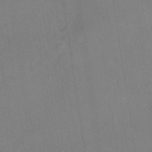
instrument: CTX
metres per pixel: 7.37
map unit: ANa
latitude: -39.4644
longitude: 95.8044
